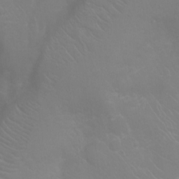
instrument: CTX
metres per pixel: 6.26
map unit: Ht
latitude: -9.4643
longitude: -20.4601
